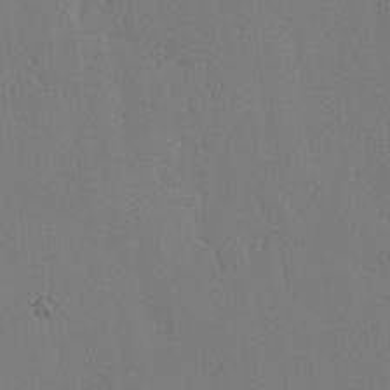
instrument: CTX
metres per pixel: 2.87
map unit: lAvf
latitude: -8.8975
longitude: -113.7261
